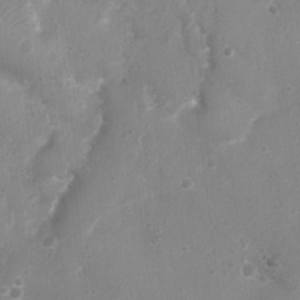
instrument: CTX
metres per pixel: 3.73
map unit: Nhu
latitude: 5.0458
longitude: -17.1403
